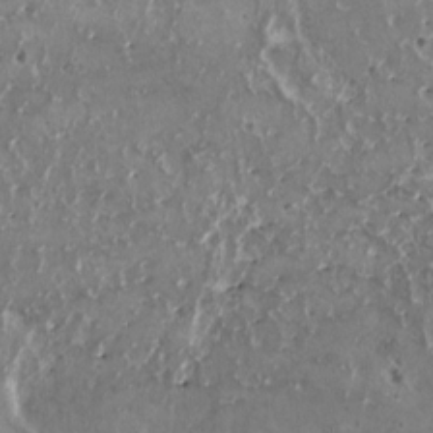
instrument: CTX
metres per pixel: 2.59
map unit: HNhu
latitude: 2.1389
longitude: 5.7099
